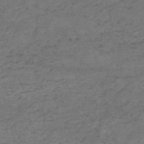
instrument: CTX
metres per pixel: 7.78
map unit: HNb
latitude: -55.3510
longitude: -44.4979
